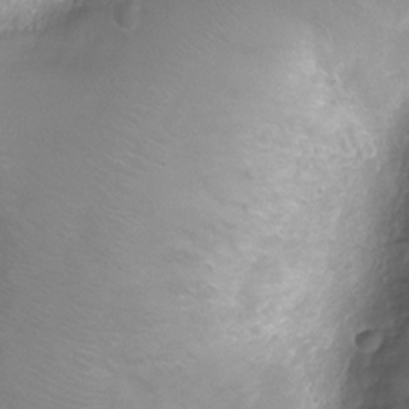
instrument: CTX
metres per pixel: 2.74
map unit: Ht
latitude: -6.2361
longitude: -19.4615
